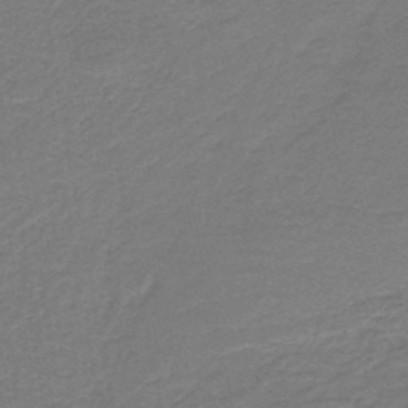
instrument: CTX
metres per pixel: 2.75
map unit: HNb
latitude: -44.9164
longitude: 52.4629
